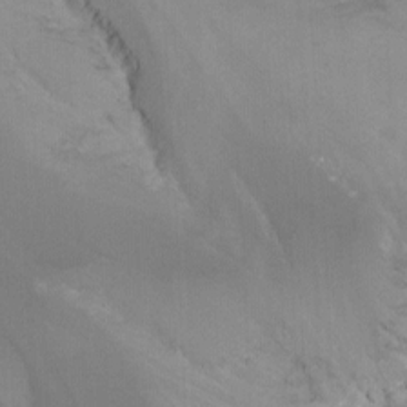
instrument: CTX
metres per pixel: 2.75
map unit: Nhu
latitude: -14.6519
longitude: -53.6505
